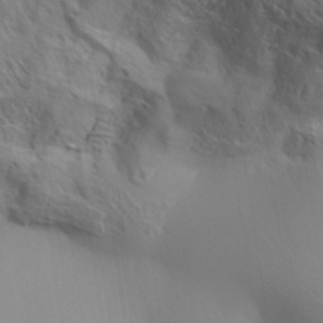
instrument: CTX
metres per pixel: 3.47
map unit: Aa
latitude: 33.1592
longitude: -138.9136
